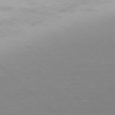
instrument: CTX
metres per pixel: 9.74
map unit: Ap
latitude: -77.4265
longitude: -93.8583
